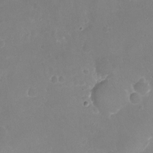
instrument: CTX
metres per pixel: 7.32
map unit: Nhu
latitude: -21.0297
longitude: -58.0633
